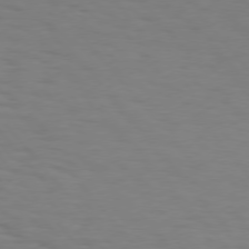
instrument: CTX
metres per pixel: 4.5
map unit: Hpe
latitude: 75.3860
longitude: -132.0444
